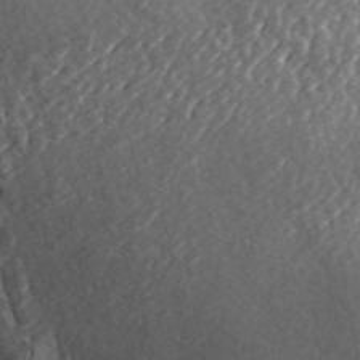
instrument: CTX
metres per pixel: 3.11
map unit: ANa
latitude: 45.3859
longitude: 29.7478
